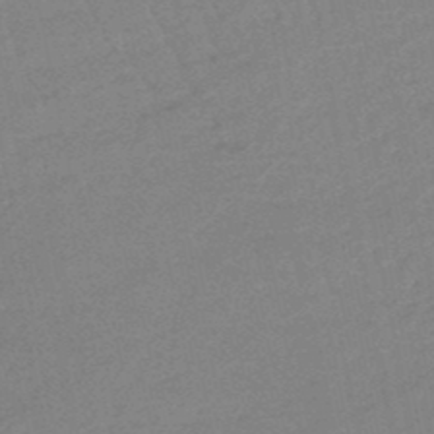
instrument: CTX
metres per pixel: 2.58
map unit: eHb
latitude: -48.5385
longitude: 86.5763
